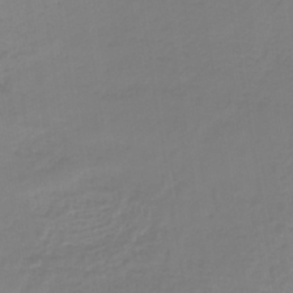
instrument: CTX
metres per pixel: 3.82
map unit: lHb
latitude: -40.7463
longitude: 65.7100
